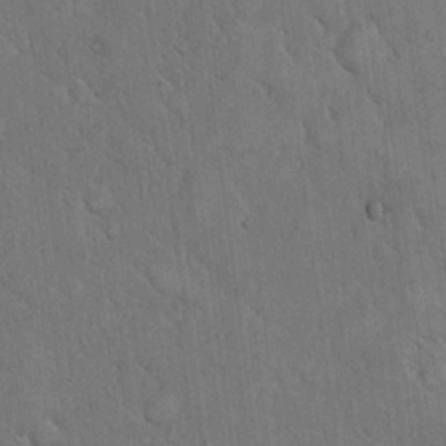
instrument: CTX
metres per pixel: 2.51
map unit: eHh
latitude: 17.8583
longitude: -63.2726
